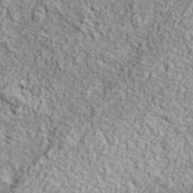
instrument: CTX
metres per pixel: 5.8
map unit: eHh
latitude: 37.8395
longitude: -80.9703
